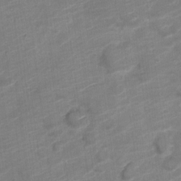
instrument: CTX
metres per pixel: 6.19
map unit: Nve
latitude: -19.7478
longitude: 107.5966
